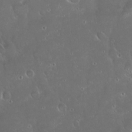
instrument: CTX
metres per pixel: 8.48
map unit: Hto
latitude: 19.4237
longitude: -57.8961
